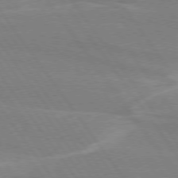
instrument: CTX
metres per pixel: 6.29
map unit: lApd
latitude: 74.9136
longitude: -66.9891
